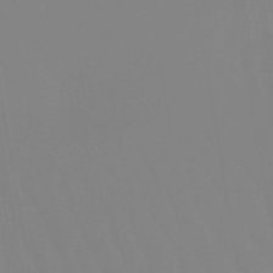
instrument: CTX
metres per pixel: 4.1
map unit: lHb
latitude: -49.6155
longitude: 74.2740
